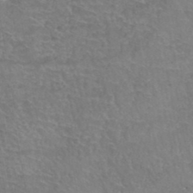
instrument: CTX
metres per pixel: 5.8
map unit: Hto
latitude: 37.6316
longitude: -42.2334
